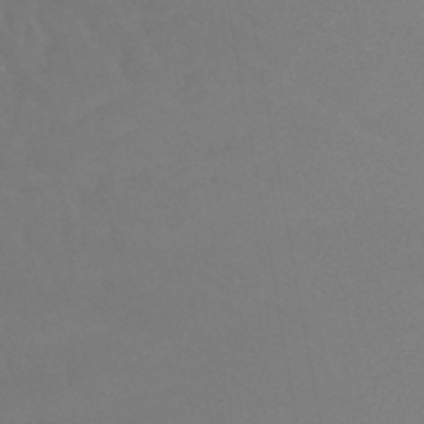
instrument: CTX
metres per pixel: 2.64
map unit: lHb
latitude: -45.6344
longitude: 67.0297
